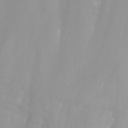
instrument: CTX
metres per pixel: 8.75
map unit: Nhu
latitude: -5.5021
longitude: -77.0836
